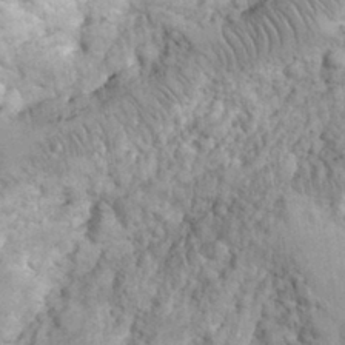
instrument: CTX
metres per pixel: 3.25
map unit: eHh
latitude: 31.9906
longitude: -65.0080
